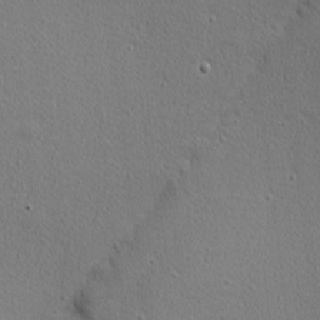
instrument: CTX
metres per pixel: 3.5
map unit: Nhu
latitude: 1.1592
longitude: -77.8772
